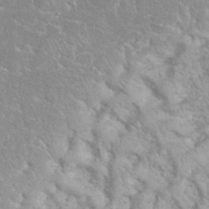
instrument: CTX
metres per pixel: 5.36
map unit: eHh
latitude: 35.8583
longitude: -64.2145
